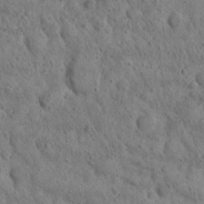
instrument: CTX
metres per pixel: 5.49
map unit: Nhu
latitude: 22.8002
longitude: -66.8758
